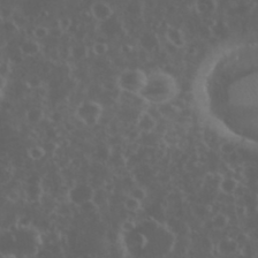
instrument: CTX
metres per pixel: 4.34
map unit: eHh
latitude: 34.7813
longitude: -59.6505
